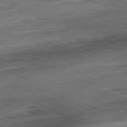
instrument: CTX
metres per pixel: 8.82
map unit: Ap
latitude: -81.6722
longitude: -69.4427
